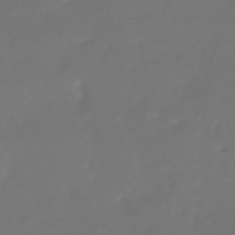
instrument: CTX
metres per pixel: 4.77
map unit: HNhu
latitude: -43.1242
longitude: 92.1417
